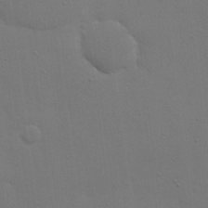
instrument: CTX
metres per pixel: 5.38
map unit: eHh
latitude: 18.6301
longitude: -66.7813
